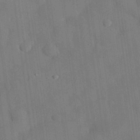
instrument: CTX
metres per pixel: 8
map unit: eHh
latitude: 30.3090
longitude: -76.9891
